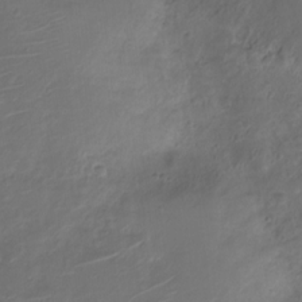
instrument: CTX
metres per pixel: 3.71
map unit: Nve
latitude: -20.1228
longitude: 104.8975
